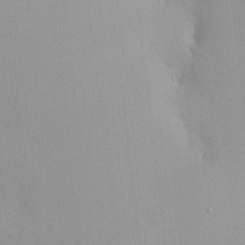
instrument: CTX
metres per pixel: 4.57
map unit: HNhu
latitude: 3.1592
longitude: 6.7463
